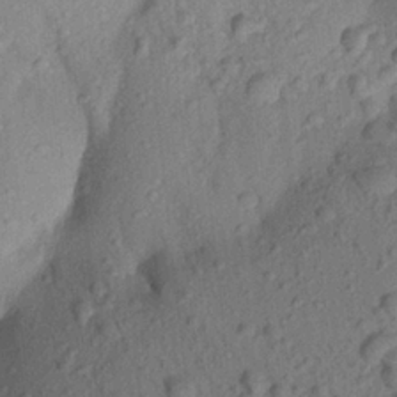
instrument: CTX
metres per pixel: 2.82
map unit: Aa
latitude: 22.7057
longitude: -147.7072
